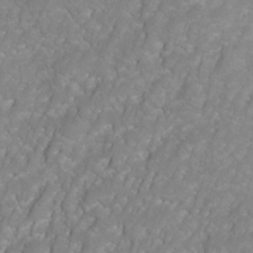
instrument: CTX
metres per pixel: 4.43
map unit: Hto
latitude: 2.9891
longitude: -35.1592
